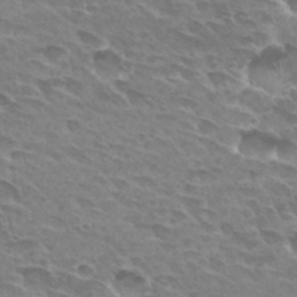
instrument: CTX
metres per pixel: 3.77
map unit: Hto
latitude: 29.6505
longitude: -42.3278
